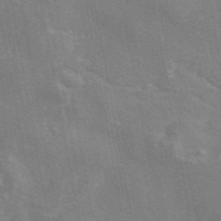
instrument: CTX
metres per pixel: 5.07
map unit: eAb
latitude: 44.8569
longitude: 109.9745
